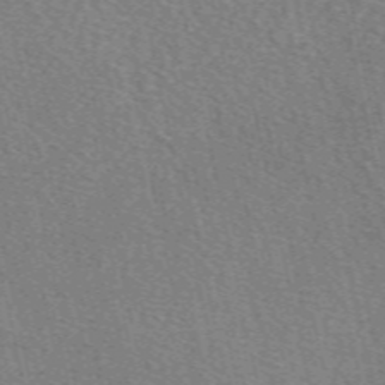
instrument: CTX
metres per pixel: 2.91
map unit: eAb
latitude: 50.6868
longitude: 115.7477
